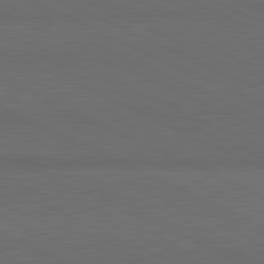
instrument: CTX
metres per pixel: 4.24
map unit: lApd
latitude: 81.3859
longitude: 148.4629
